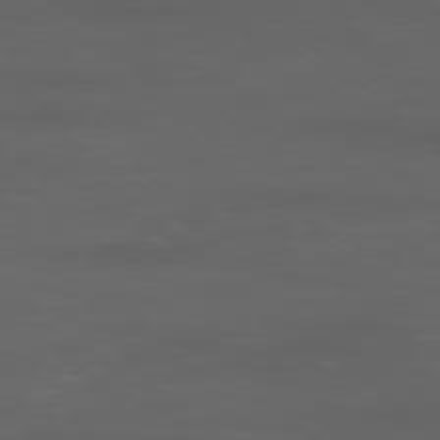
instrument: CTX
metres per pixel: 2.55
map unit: Ap
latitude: -78.1039
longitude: -79.7072
